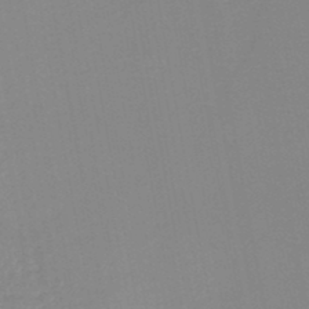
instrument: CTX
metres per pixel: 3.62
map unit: HNb
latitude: -47.6344
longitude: -40.8380
